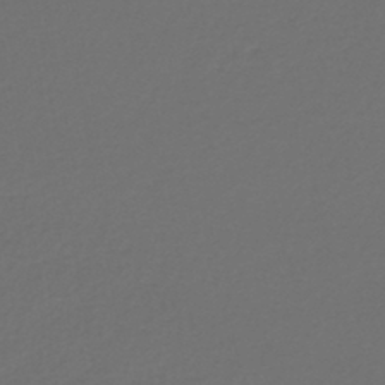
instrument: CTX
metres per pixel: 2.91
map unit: lHb
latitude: -42.8219
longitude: 61.7478
